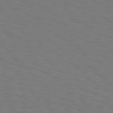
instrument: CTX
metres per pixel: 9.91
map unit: Hpe
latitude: 75.8017
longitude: -132.1011
